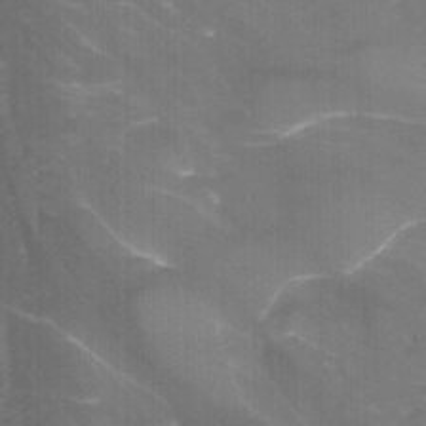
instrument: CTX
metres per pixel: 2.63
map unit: Nhu
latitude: -12.6141
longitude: -66.5356
